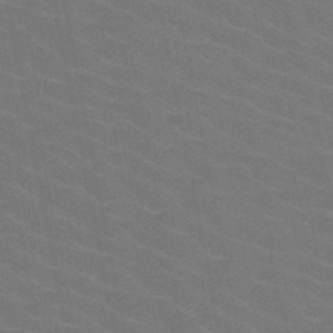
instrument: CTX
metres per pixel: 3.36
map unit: HNb
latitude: -49.8989
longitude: -52.5735
